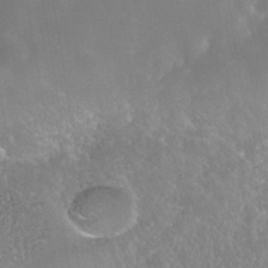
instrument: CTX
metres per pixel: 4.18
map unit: Nhe
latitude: -38.8975
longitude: -117.7450
